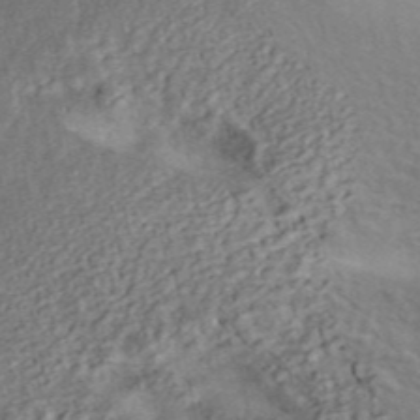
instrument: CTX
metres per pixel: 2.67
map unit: ANa
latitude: 45.4048
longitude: 25.6344
